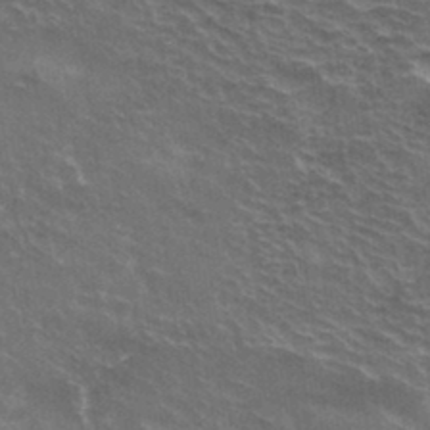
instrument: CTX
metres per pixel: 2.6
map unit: Hto
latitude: 34.5356
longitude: -40.0444
